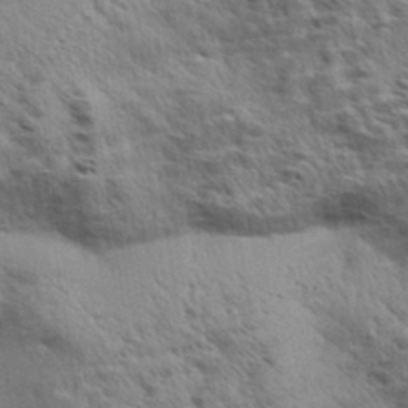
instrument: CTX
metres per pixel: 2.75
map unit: Aa
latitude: 33.0458
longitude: -141.1025
